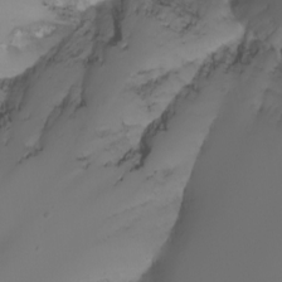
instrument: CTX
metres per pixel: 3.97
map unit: Nhu
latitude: -7.1620
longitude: -79.9528
